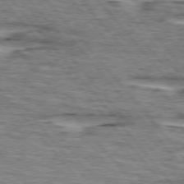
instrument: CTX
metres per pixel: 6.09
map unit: lApd
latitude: 75.5749
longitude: -76.7057
